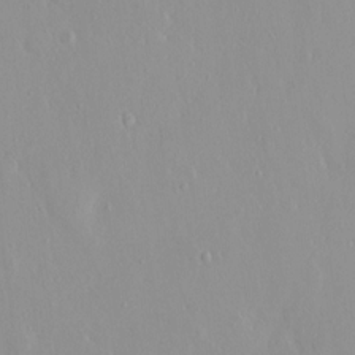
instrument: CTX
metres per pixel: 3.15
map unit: HNhu
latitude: 2.2711
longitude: 7.2565
